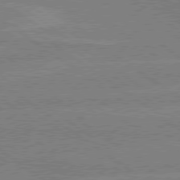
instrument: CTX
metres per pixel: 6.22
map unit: Hpe
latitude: 79.0648
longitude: -132.2523
